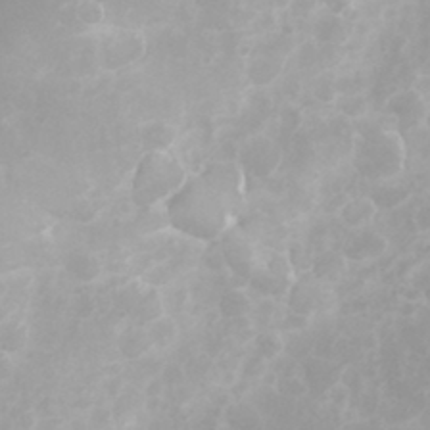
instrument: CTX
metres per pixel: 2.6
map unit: eHh
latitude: 31.5183
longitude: -62.8569
